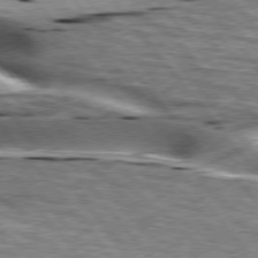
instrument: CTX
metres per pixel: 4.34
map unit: lApd
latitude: 76.3845
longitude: -60.7246
